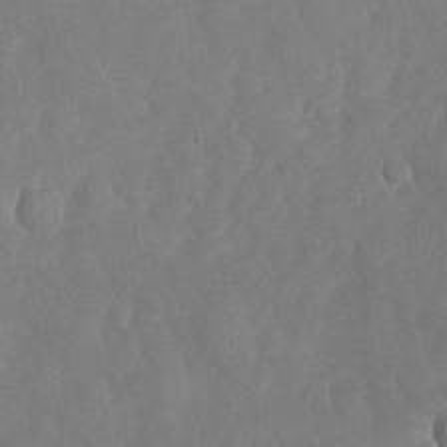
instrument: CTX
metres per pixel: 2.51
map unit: Nhu
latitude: -29.6344
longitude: -60.4601
